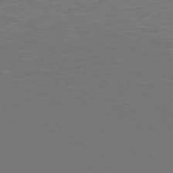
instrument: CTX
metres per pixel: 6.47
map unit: Hpe
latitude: 78.1578
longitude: -166.2144
